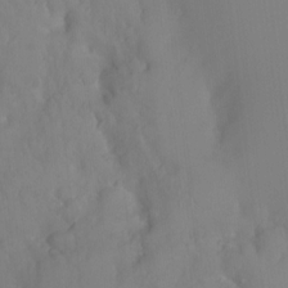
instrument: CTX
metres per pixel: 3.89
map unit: HNhu
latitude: 6.4790
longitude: 1.6911
